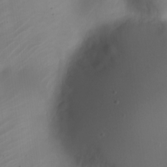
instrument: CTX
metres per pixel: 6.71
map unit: Nhe
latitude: -19.1998
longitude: 144.2173
